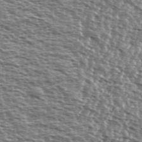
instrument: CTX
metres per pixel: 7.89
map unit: Ave
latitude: 37.9528
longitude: -112.4034
